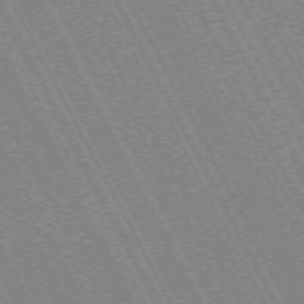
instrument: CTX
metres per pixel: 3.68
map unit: Hpe
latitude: -71.3321
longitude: 9.7666
